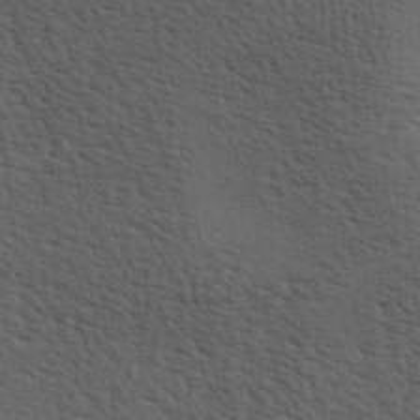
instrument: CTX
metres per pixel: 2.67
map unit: lAa
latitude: -7.0297
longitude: -125.5182
